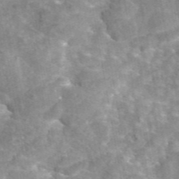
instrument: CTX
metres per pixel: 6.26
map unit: eAb
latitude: 44.7246
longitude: 109.0864
